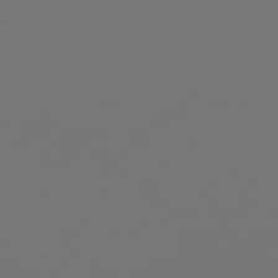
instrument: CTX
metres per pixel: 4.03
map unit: Hpe
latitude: 76.2711
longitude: -137.9906
